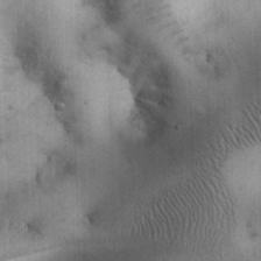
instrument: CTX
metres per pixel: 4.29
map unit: eHh
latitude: 26.0444
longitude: -65.1403
